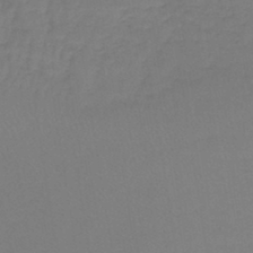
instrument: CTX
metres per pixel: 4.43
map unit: lHb
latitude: -42.4062
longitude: 64.1984
